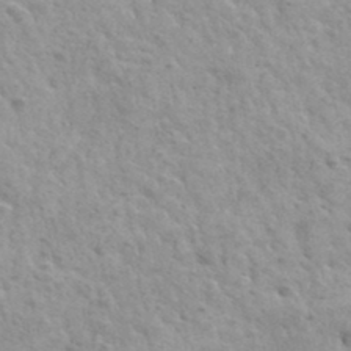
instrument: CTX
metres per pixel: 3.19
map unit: Hto
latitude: 35.4237
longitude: -50.3089
